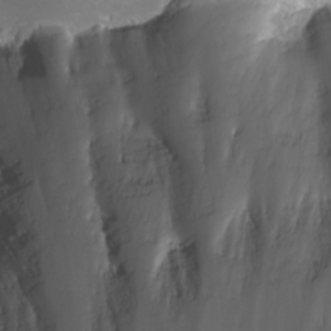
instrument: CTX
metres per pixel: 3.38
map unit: eHh
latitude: -5.6910
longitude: -78.5924
